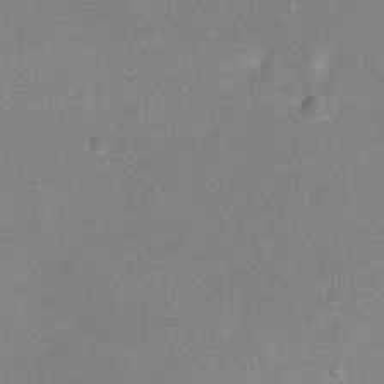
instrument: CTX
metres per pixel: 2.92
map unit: Ht
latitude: -6.5573
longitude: -37.7261
